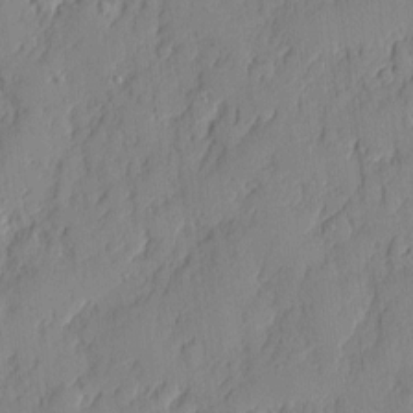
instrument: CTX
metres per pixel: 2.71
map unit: eHh
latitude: 5.4048
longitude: -76.1955
